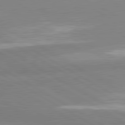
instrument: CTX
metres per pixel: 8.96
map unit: lApd
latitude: 80.9892
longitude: -178.4223
